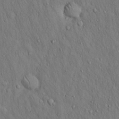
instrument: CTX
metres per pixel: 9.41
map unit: Hto
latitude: 15.8962
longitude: -58.5546
